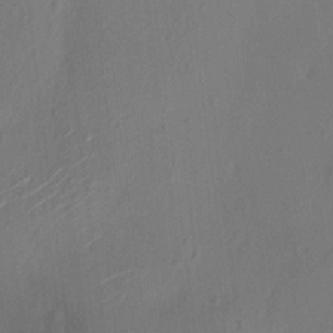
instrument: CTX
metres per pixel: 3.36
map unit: HNhu
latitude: 6.7624
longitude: -3.4048
